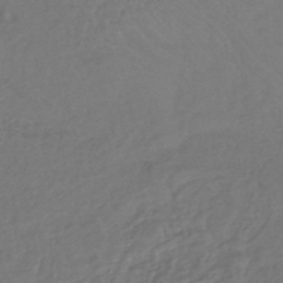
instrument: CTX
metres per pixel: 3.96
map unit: lHb
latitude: -42.4628
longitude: 74.3496
